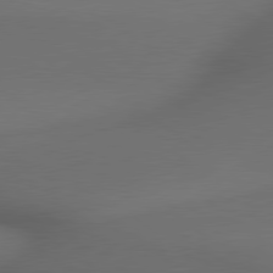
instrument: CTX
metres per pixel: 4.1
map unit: lApd
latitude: 79.4049
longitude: -173.0836
